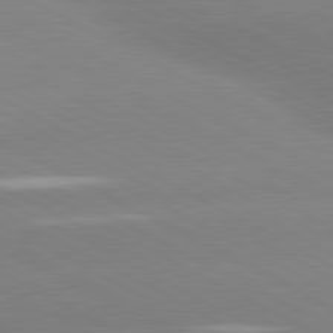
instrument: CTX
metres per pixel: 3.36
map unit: lApd
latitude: 80.8002
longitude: -153.8961
